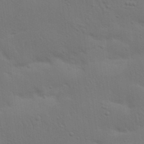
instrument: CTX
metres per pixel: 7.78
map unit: Nhu
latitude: 22.3467
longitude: -73.3293
